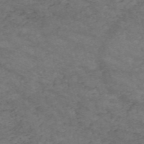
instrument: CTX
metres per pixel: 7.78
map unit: HNb
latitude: -55.6533
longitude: -45.2348
